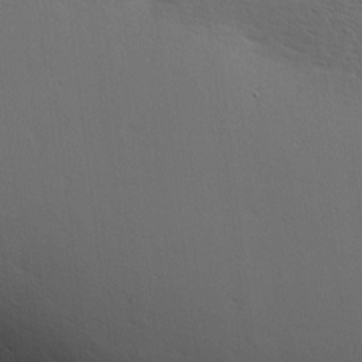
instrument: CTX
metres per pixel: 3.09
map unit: Hve
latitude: 2.7057
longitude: -123.6883
